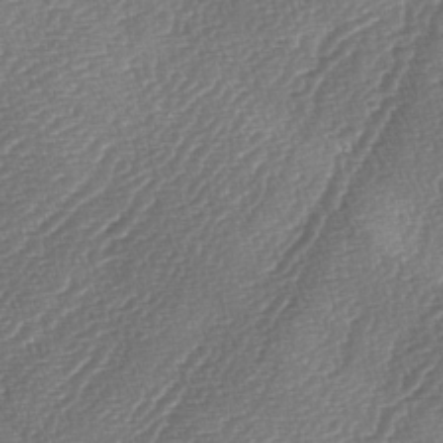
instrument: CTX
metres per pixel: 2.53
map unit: lAa
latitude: -4.5196
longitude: -129.1403
